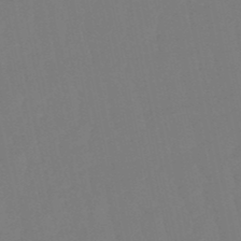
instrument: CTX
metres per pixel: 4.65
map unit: lHb
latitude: -50.1417
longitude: 81.0865
